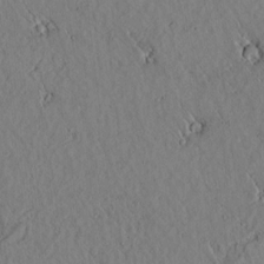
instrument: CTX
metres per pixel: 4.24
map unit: lAvf
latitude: 6.1767
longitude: 159.8233
